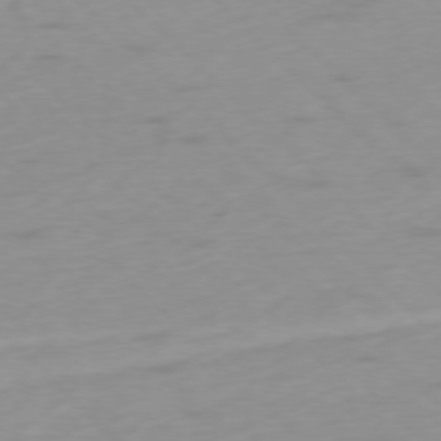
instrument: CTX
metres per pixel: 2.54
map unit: Ap
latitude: -76.8786
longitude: -78.0444
